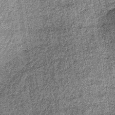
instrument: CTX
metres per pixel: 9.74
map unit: lHb
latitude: -36.1039
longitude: 64.6141
